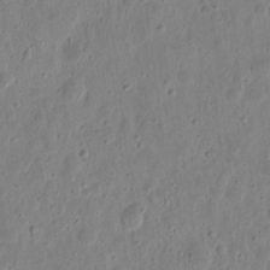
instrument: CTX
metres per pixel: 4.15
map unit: eHh
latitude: 10.9514
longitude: -73.3671
